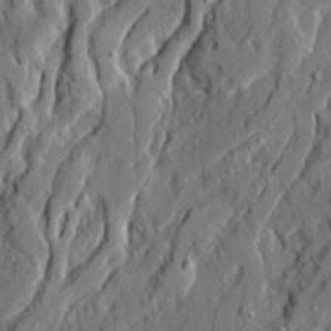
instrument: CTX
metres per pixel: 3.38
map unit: Ave
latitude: 20.9892
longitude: -129.4237
